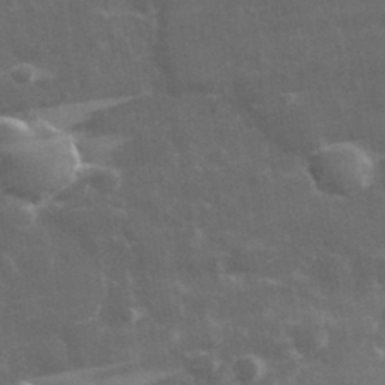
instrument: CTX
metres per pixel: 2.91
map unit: lHvf
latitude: 31.9717
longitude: -89.4616
